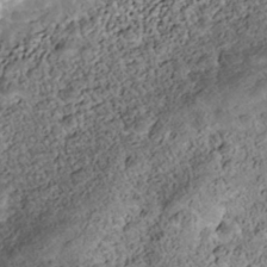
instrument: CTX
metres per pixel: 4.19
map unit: Nhe
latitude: -39.7667
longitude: -116.8947
